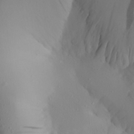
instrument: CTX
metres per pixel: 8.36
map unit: Aa
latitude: 22.5168
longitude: -146.7436
